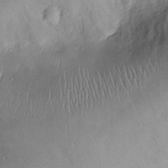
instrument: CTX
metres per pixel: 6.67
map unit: Ht
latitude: -3.9745
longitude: -14.1956
